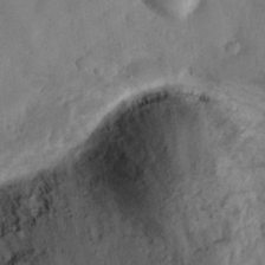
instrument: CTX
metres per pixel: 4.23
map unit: eHh
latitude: 29.7827
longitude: -72.0822
